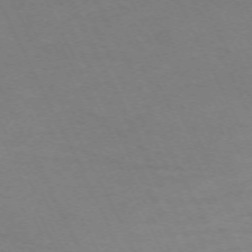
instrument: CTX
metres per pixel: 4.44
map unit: Hpe
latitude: -70.7841
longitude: 15.0298
